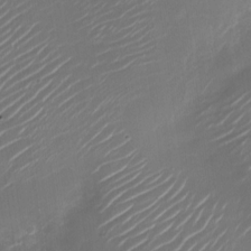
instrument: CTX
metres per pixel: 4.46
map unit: Nhu
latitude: -28.2740
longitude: -74.5168
